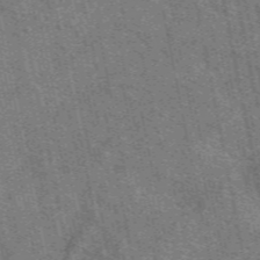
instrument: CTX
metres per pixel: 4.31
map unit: eAb
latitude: 50.9135
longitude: 113.4077
